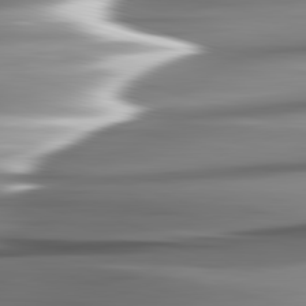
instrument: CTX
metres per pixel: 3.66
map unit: lApd
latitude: 82.6112
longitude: -141.8394
